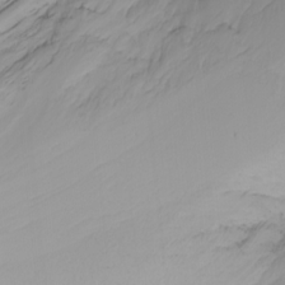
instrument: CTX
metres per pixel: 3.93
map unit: Nhu
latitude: -4.1228
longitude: -84.6302
